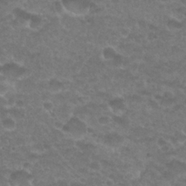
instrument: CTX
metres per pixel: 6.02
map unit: Nhu
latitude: 27.3104
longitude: -52.4223
